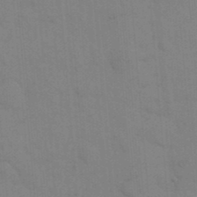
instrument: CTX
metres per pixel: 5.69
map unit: eHh
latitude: 18.6679
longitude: -63.9906
